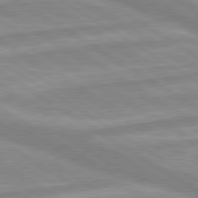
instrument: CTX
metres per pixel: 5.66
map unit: lApd
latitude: 80.1200
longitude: -172.1766
